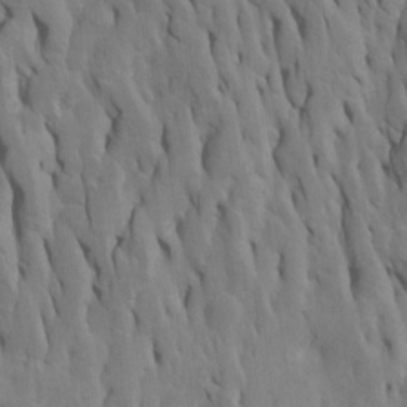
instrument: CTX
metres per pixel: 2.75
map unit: Htu
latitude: -6.8597
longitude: 144.8786
